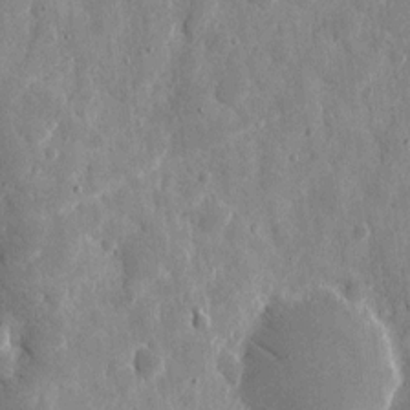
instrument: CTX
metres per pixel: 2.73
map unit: eHh
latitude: 9.9906
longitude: -67.4993
